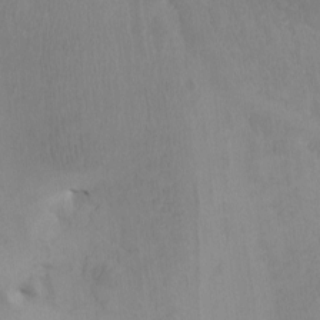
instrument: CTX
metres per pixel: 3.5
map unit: Htu
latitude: -7.4832
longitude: -67.5749
